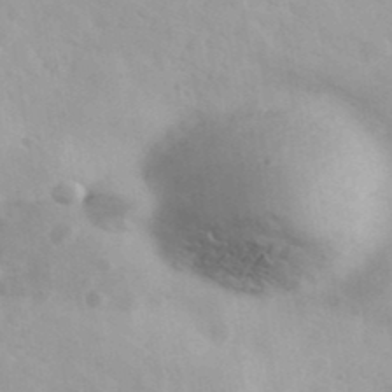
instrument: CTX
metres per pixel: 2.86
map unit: Ave
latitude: 39.5938
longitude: -106.8002
